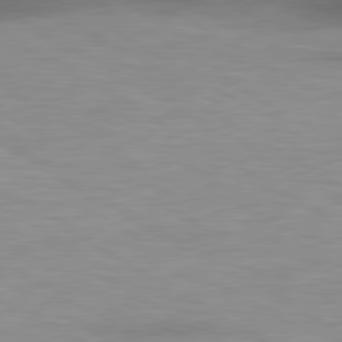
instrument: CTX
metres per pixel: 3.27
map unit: lApd
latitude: 80.1578
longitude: 156.2550
